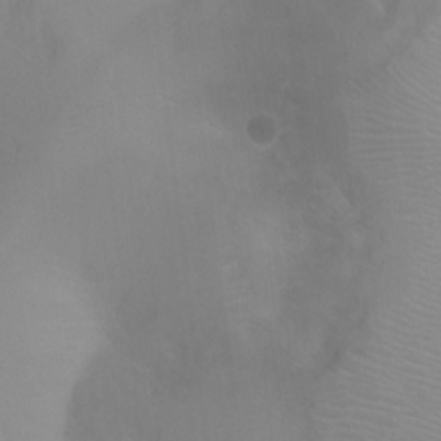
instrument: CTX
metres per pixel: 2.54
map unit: Ht
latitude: -5.2565
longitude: -28.7057
